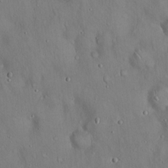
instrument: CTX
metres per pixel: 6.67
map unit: Hto
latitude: 18.1389
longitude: -60.2900
